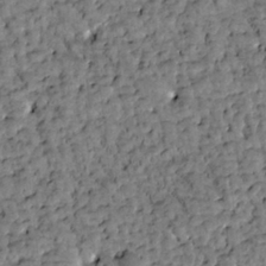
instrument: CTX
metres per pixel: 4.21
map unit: Htu
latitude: -3.2375
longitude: 173.7477
